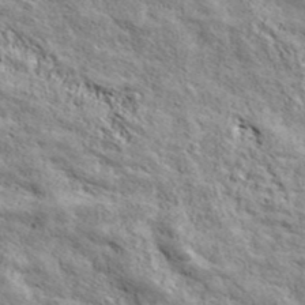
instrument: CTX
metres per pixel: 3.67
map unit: ANa
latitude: 43.4804
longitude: -87.3104
